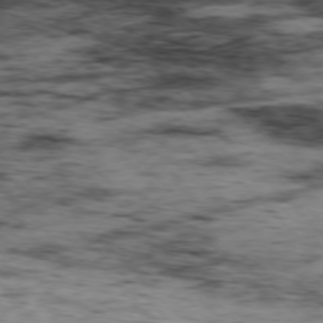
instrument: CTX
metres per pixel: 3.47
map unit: Hpe
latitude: -77.3888
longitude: 12.1795
